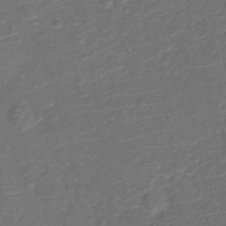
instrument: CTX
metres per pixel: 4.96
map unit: Nve
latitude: -20.2928
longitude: 104.5762
